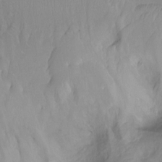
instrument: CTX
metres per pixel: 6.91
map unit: Ht
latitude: -6.7652
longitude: -27.3293
